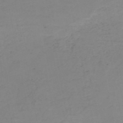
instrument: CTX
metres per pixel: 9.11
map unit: HNb
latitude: -52.4629
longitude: -51.7638
